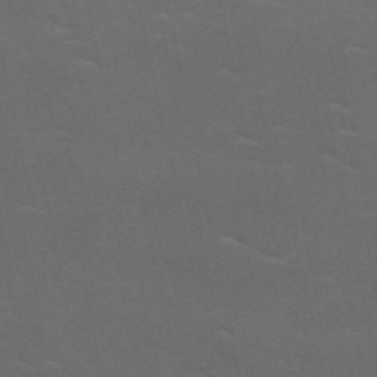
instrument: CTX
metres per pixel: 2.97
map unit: HNb
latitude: -51.3321
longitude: -43.3482
